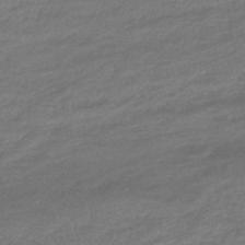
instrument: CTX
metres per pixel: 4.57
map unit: HNhu
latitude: -46.3684
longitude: 91.0676
